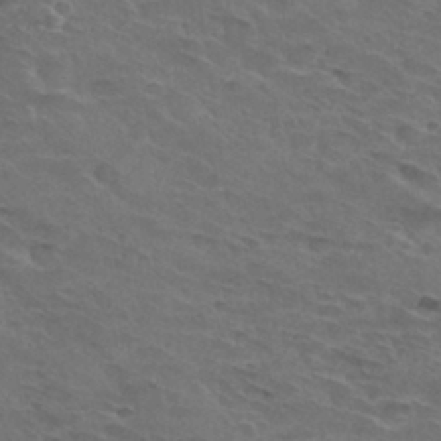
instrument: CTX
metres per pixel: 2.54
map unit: Hto
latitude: 32.1578
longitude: -45.4615
